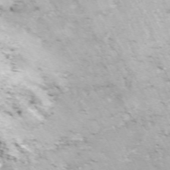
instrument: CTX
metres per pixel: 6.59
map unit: ANa
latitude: -44.7274
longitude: 105.1431
